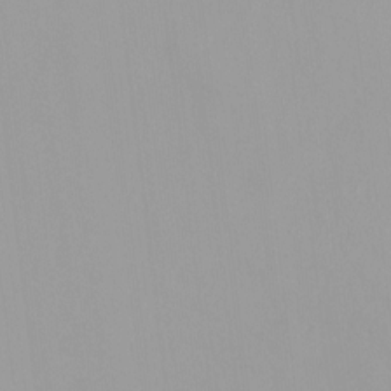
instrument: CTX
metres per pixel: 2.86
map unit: HNhu
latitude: -0.0094
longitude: -5.3859
